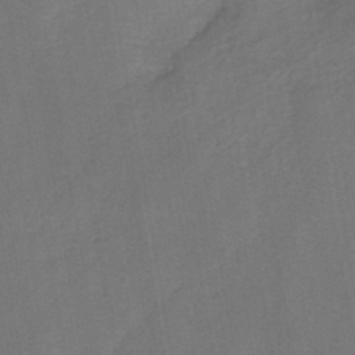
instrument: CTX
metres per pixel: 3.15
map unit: HNb
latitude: -44.3117
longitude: -39.8772
